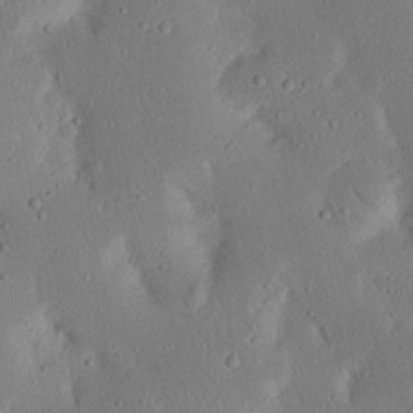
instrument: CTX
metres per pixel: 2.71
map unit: Nhu
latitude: 23.0458
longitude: -72.7436
